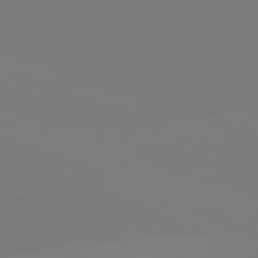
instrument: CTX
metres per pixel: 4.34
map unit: lApd
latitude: 81.9717
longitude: 145.8045
